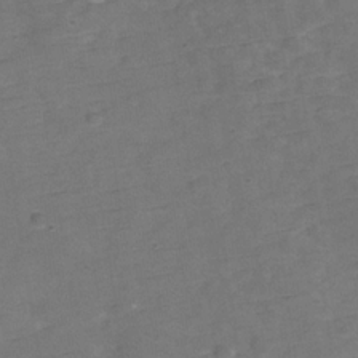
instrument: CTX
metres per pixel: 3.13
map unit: Hve
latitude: -29.8611
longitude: 92.7463
